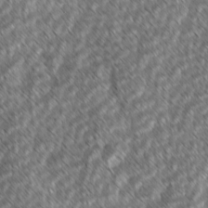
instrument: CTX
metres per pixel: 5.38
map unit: lAvf
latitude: -2.5951
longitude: -114.4223
